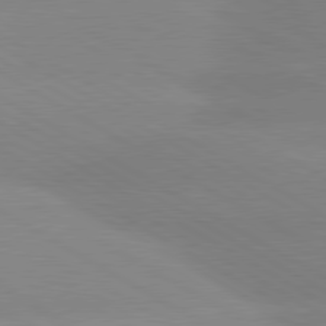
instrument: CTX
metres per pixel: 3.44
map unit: lApd
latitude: 80.1389
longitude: -153.1592
